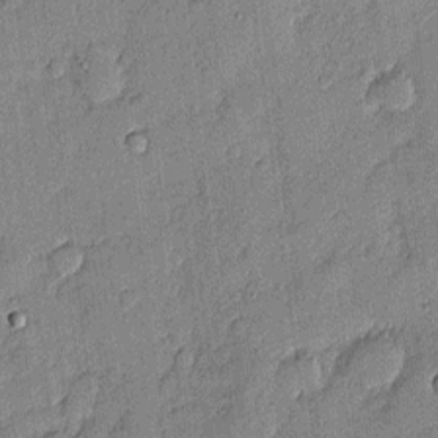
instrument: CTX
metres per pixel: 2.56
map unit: eHh
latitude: 3.8205
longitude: -75.6316
